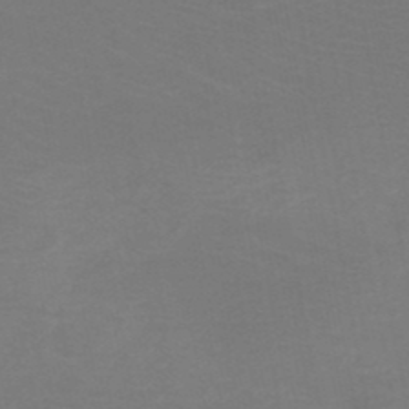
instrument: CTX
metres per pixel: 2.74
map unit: HNb
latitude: -48.7841
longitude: -46.0822
